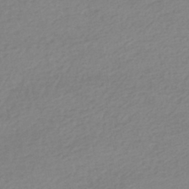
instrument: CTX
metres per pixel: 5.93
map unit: HNhu
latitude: -43.4265
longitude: 96.1984
